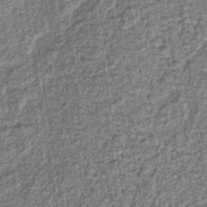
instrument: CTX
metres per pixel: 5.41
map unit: lHb
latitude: -37.4643
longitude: 64.1039
